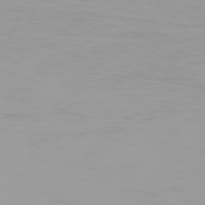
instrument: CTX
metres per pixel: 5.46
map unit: Ap
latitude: -77.1998
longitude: -73.2726
